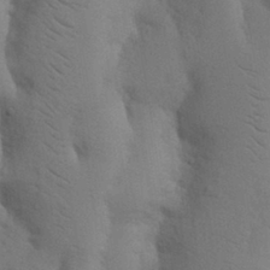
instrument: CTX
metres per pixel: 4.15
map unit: Nhu
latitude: 18.8947
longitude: -76.0255
